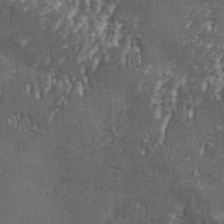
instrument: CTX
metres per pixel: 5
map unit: Aa
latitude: 34.0255
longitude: -135.6316
